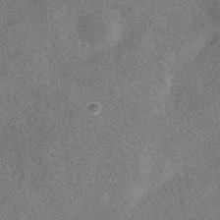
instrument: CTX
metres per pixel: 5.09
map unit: HNhu
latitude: -39.6344
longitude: 100.7274
